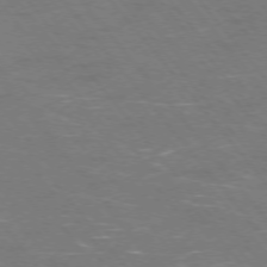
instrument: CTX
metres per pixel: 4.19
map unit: Ap
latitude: -75.8801
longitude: -69.6316
